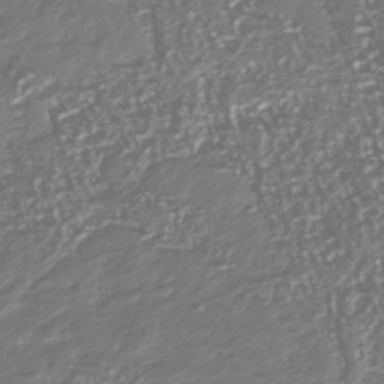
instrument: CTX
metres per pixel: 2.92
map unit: Nhu
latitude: -40.6896
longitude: -82.9702
